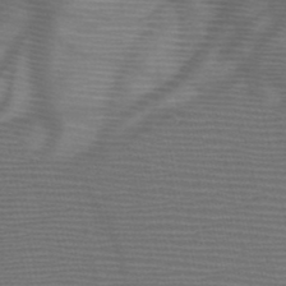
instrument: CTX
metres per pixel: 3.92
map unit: HNb
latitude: -47.1242
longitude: -41.1592
